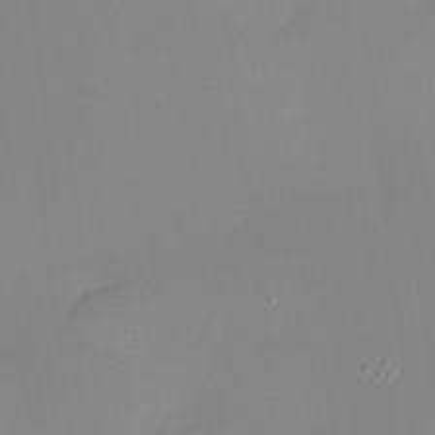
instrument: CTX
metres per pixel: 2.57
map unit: Nhu
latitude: -8.5763
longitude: -82.0822
